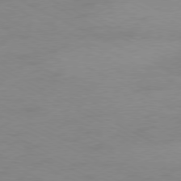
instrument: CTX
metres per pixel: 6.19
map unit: Ap
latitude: -78.1039
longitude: -73.8962
